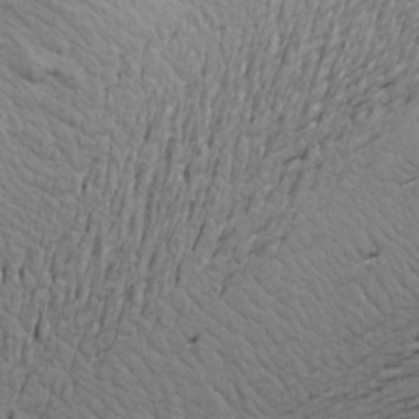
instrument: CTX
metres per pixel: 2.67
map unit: Aa
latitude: 19.2348
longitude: -141.7260
